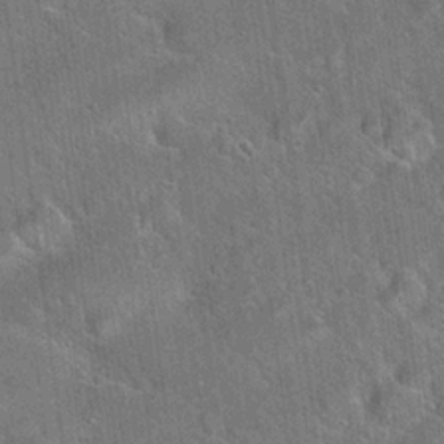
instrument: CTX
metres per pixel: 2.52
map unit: Hto
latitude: 21.4427
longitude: -51.8205
